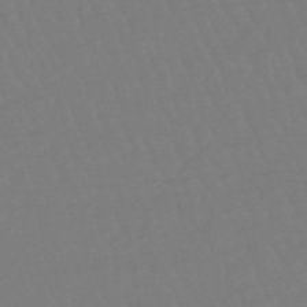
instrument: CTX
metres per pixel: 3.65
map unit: eHb
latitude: -48.7275
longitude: 86.0283
